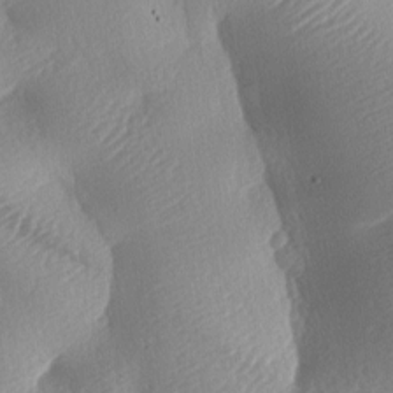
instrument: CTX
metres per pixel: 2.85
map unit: lAa
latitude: -8.6518
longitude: -127.9717
